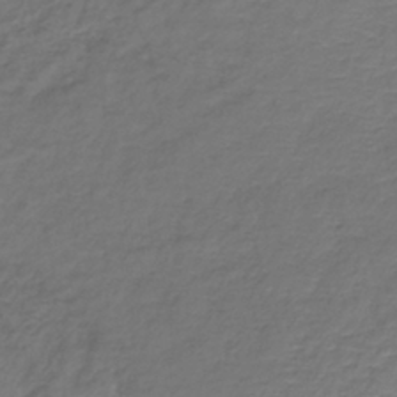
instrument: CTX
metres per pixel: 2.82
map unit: lHb
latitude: -39.0864
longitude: 73.0486
